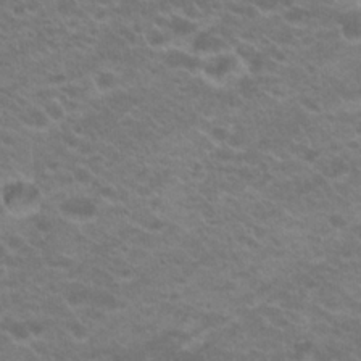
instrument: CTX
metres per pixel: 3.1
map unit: Hto
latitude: 20.9325
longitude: -37.3860
